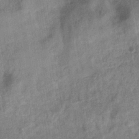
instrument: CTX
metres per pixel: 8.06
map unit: eHb
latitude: -33.7856
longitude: 77.8422
